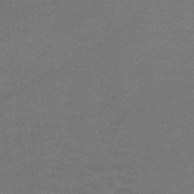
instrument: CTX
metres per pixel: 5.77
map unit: lHb
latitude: -43.2942
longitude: 66.4251
